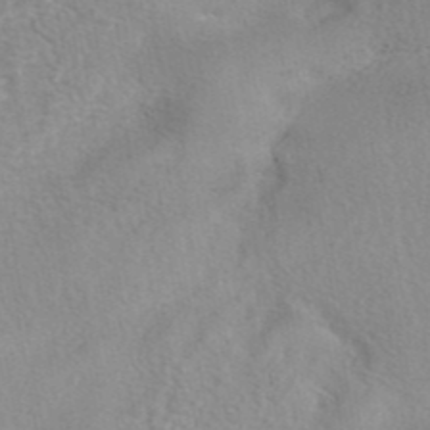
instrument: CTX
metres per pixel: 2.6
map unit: eAb
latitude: 42.5735
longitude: 103.8233
